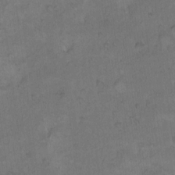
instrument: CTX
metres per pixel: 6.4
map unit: Hto
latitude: 9.9906
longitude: -60.3278
